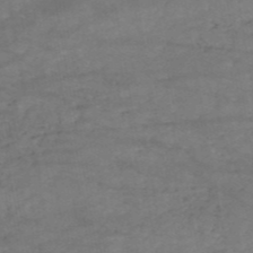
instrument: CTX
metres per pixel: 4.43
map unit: HNb
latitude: -51.8233
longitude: -39.9339
